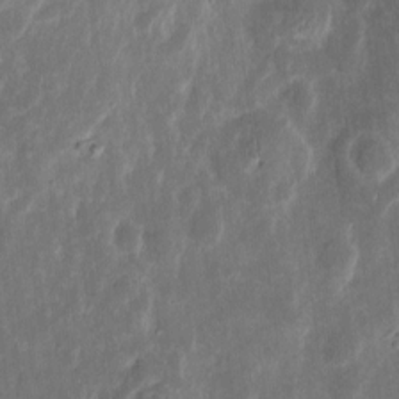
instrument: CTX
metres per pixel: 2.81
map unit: eHh
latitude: 9.9717
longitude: -72.3090
